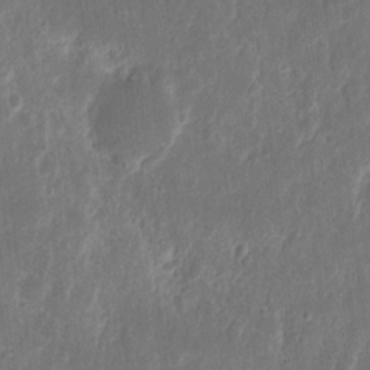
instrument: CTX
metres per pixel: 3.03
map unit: eHh
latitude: 10.8002
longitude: -72.5357
